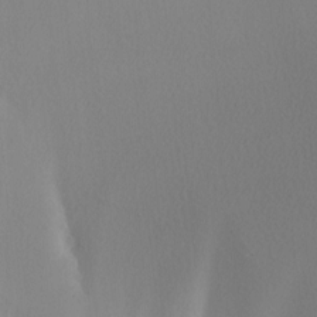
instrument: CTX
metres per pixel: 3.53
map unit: Nhu
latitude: -3.6910
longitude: -93.3292
